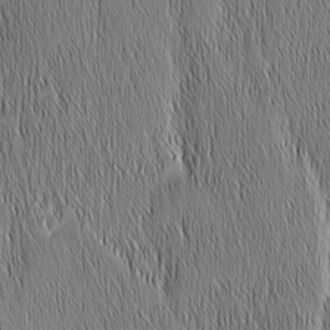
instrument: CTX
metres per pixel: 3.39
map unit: Nhu
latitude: -6.8597
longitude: -151.9717
